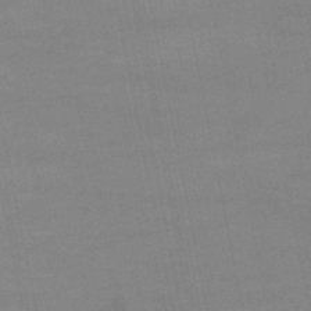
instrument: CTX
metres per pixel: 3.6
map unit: lHb
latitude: -47.2376
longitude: 58.5384
